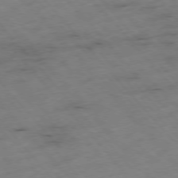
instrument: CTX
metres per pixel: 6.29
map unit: Hpe
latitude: -76.6518
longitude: -18.1200
